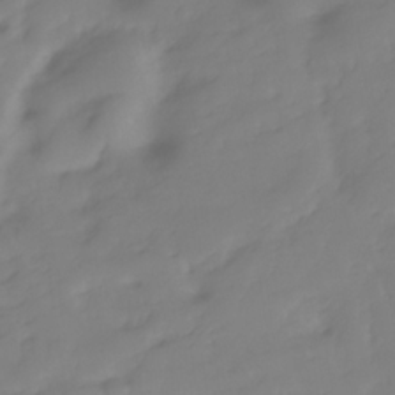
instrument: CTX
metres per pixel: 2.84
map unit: Hve
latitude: -31.1998
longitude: 89.8422
